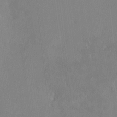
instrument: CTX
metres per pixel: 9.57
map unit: HNhu
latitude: 7.0080
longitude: 2.6707
